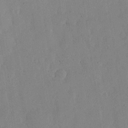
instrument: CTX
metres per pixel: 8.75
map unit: lHvf
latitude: 18.1577
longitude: -115.6315
